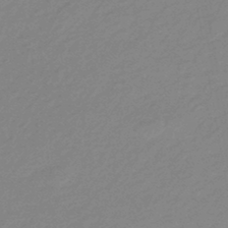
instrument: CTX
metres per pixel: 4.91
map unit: eHb
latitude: -44.6707
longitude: 89.8800
